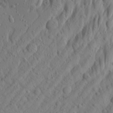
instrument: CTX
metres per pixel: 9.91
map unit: Aa
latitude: 24.4223
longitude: -144.4979
